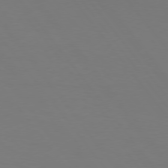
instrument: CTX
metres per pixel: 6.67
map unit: Hpe
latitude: 75.5938
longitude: -138.5924
